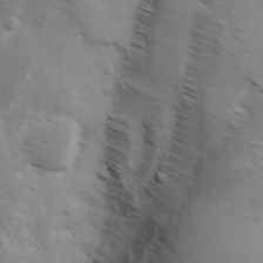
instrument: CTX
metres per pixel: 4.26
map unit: Ave
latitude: 0.7624
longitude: -113.1970
